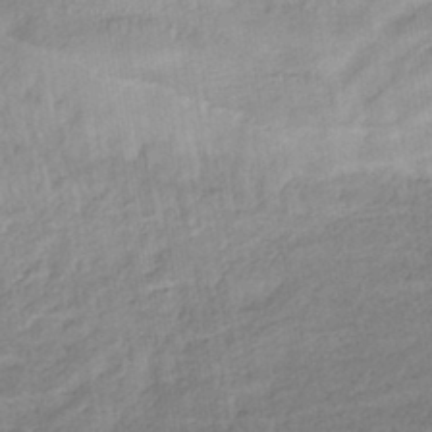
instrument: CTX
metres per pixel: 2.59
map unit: eHb
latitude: -43.6910
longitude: 81.9367
